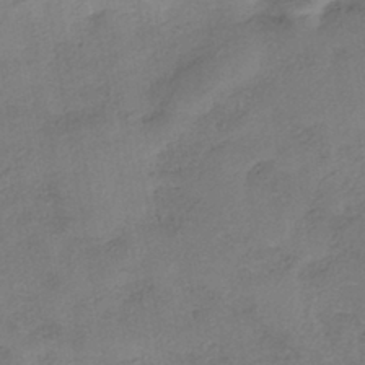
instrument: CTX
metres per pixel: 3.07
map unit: eHh
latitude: -41.4832
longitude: 119.5777
